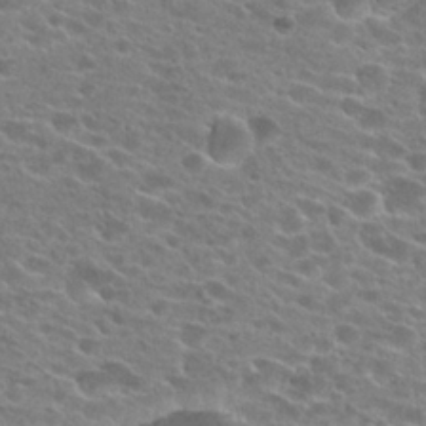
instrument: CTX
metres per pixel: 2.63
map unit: Hto
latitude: 24.5734
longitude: -42.5924
